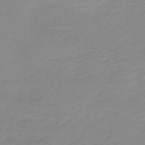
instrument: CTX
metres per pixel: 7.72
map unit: HNb
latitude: -44.6896
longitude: 53.1998
